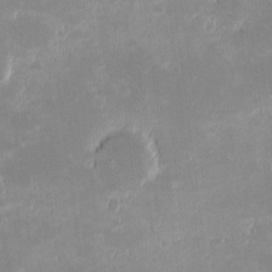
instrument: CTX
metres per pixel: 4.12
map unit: eHh
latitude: -1.1243
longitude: -84.6869
